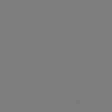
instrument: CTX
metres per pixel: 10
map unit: Hpe
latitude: 78.5357
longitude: -136.5924
